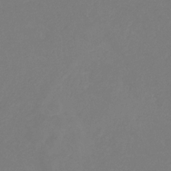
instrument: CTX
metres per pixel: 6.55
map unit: eHb
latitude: -30.9352
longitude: 66.5385
